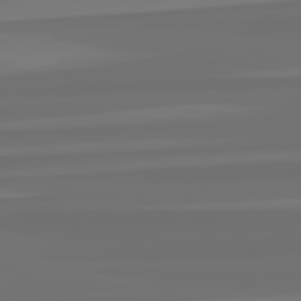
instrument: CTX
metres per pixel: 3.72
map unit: lApd
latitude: 82.5923
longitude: -177.8961
